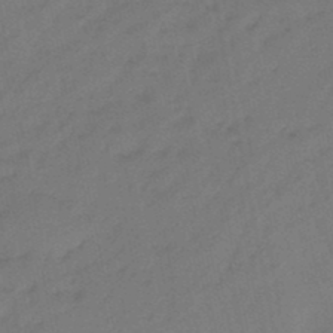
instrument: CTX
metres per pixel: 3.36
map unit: eHb
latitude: -47.0864
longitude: 81.1053
